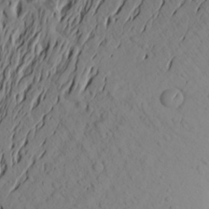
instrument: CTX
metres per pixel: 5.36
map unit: Aa
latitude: 23.1214
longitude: -146.9703
